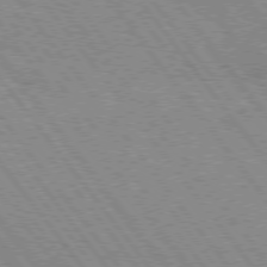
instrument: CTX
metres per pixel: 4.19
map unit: Hpe
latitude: 75.2348
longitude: -149.5371
